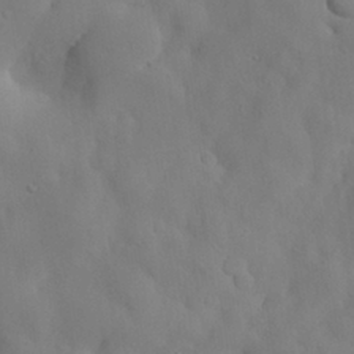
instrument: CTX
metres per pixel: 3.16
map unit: Nhu
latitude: 26.9514
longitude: -72.4979
